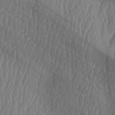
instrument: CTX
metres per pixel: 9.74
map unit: lAa
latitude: -6.9919
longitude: -130.0822
